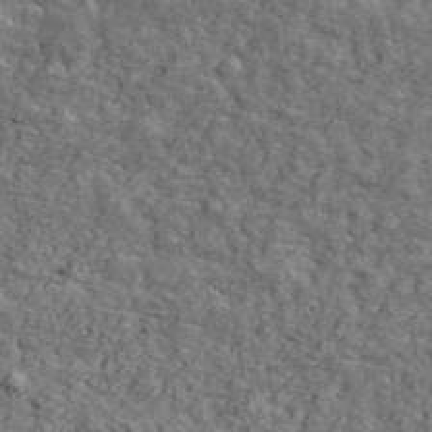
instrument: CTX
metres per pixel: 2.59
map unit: ANa
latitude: 47.9717
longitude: -82.3845
